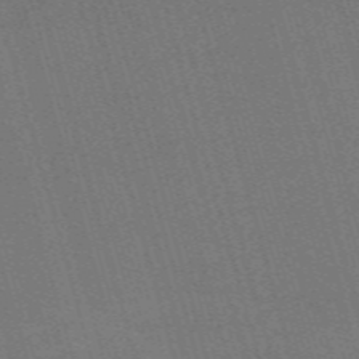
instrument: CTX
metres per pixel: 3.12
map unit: Nve
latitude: -59.8044
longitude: 63.1242
